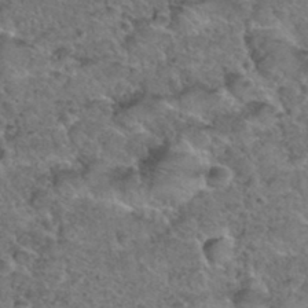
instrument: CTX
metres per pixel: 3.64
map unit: Hto
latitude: 35.8394
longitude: -48.0633
